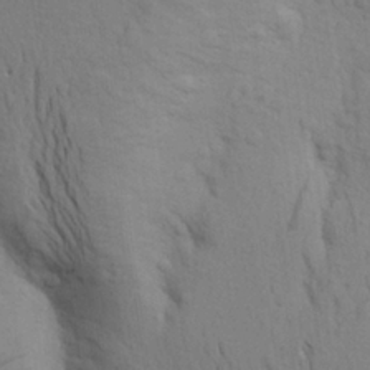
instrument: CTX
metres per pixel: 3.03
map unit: Aa
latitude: 24.7246
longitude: -148.7435
